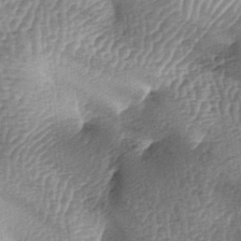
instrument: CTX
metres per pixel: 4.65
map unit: lAa
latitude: -6.3495
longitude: -128.0255
